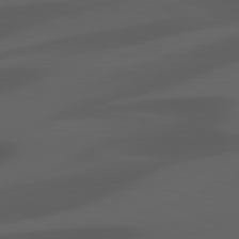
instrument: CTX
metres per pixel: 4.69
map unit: lApd
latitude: 81.5371
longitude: 123.5777
